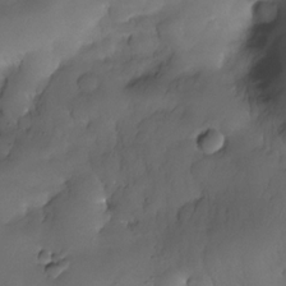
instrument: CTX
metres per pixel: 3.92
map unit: Nhe
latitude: -31.0108
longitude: -139.6127
